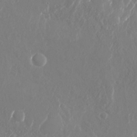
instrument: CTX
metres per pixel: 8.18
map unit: Nhu
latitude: -28.8030
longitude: -70.1200
